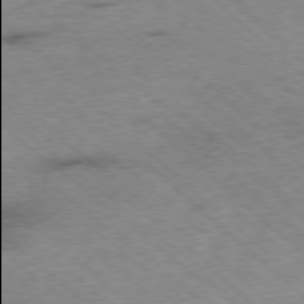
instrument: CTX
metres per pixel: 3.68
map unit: Ap
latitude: -78.5007
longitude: -49.9906
